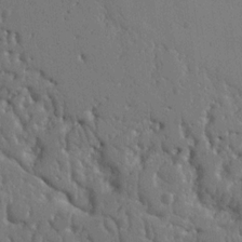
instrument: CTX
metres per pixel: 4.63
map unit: Nhu
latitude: 14.1578
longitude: -78.8947
